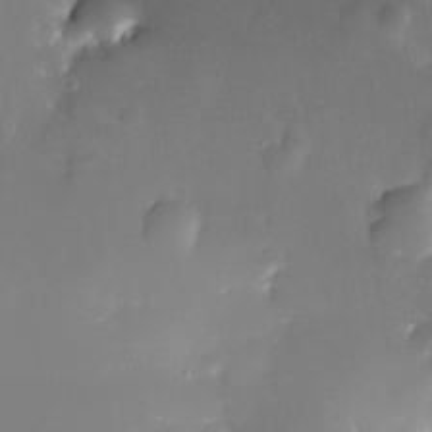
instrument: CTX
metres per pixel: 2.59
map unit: Nhe
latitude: -32.9164
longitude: -116.2712
